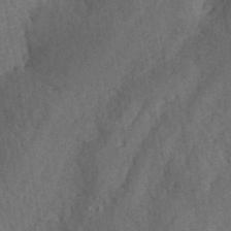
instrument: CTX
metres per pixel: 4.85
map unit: ANa
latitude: 41.2348
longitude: 52.5573
